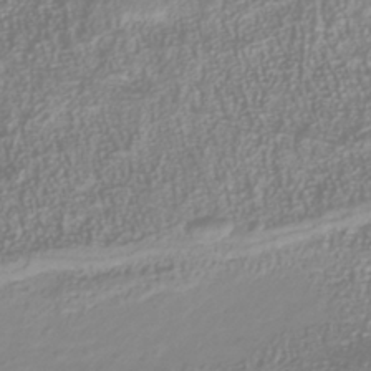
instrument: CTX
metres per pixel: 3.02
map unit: Nhu
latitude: -40.7274
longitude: -84.4790
